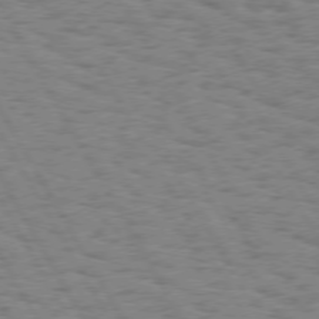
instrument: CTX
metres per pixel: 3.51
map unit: Hpe
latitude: 73.9151
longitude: -135.3103
